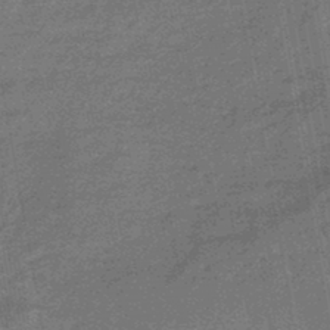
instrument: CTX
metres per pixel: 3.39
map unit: eHb
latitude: -45.4077
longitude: 87.0675
